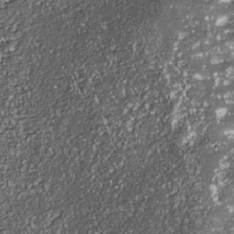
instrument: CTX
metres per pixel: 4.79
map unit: Nhe
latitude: -36.4062
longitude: -87.5560
